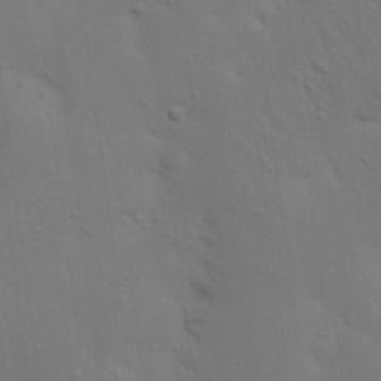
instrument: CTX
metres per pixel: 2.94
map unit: Nhu
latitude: 22.6112
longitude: -73.3671
